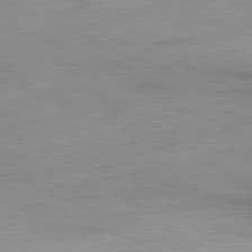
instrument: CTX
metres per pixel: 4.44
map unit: Ap
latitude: -81.5777
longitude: -74.7435
